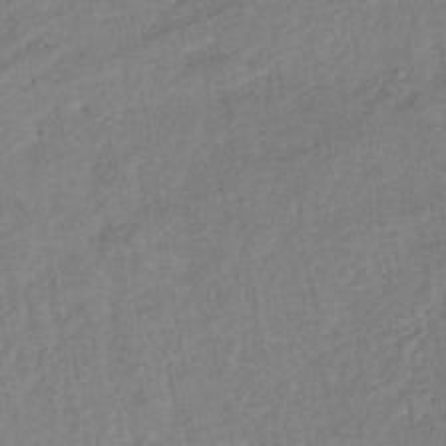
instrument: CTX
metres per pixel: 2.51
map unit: lHb
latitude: -38.2173
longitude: 63.2187
